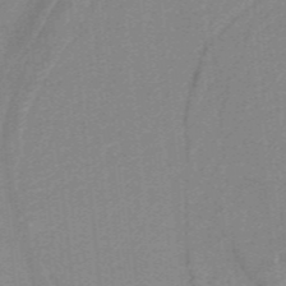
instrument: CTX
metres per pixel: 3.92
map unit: lHb
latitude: -40.0661
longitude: 54.2173
